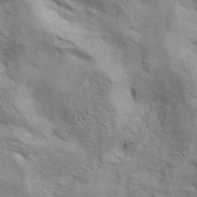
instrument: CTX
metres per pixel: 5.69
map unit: ANa
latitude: 42.6491
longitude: 17.0865
